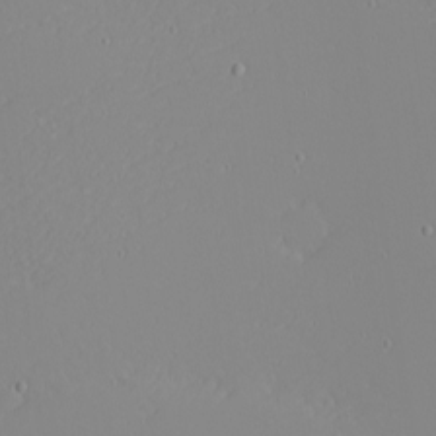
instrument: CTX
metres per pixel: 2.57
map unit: eHh
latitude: -4.3117
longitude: -81.6505
